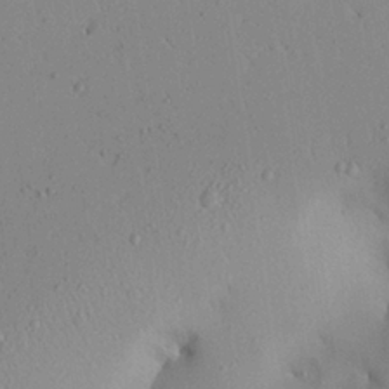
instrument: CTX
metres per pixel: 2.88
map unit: Aa
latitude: 24.4601
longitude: -128.4979
